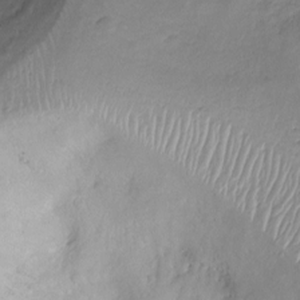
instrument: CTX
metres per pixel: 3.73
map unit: Ht
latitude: -9.1242
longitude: -20.3656
